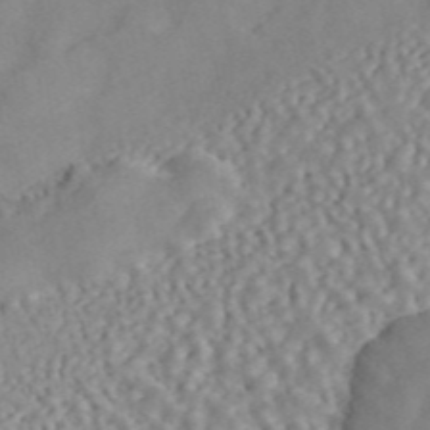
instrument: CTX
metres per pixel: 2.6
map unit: ANa
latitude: 46.4412
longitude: 49.6344
